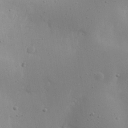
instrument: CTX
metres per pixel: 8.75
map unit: eHh
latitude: 25.2159
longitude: -71.1970
